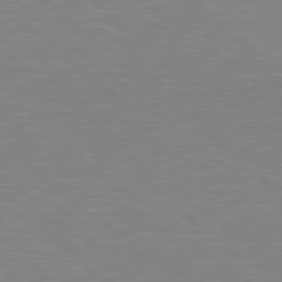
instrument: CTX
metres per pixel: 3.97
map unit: lApd
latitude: 78.9136
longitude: -88.5546
